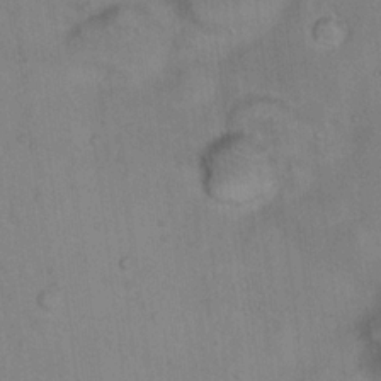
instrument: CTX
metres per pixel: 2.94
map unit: Hto
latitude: 15.7639
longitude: -40.3278
